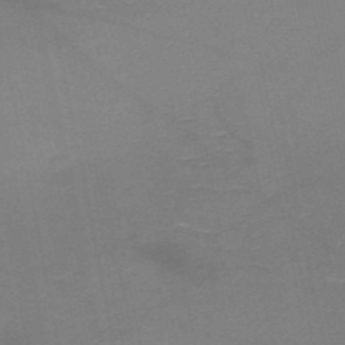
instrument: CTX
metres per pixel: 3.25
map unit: HNb
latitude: -51.4265
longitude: -43.0081
